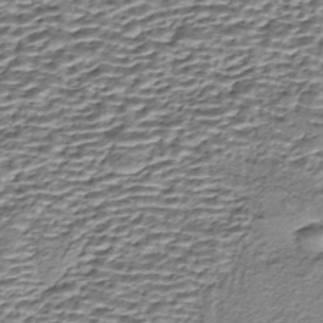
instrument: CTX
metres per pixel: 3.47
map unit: eHh
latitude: -42.9730
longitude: 116.9730
